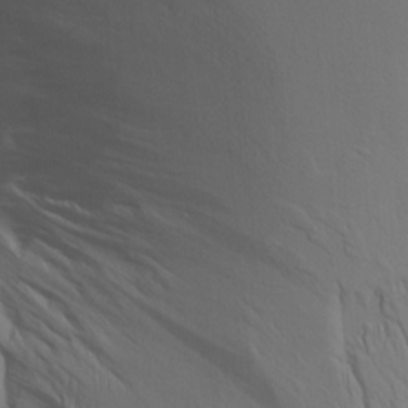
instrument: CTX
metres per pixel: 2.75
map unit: Aa
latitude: 21.2726
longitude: -142.4223
